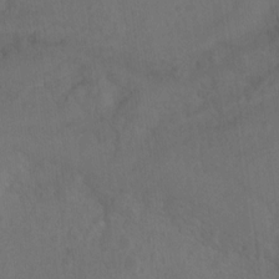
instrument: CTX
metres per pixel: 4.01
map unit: Ht
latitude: 5.4993
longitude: -29.9717
